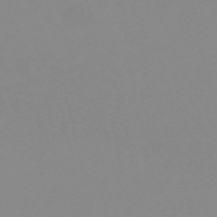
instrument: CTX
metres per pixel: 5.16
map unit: eHh
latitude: -53.7666
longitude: -25.0458
